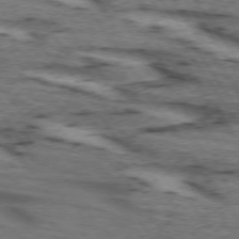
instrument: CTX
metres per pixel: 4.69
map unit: lApd
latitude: 73.6505
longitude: -73.4616
